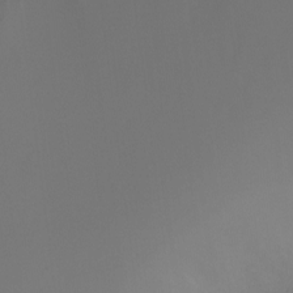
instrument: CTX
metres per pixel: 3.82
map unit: Ht
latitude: -6.2172
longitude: -27.1403
